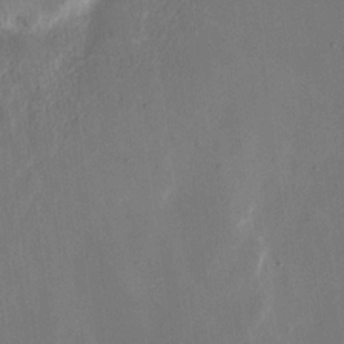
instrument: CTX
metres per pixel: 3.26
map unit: eHh
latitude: 10.1200
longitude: -69.2348
